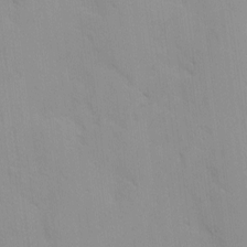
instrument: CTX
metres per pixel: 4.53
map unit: Ave
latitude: 9.0081
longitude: -103.5938
